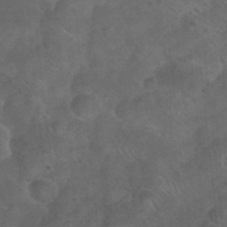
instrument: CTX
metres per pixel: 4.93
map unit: Nhu
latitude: 26.7246
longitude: -54.5168
